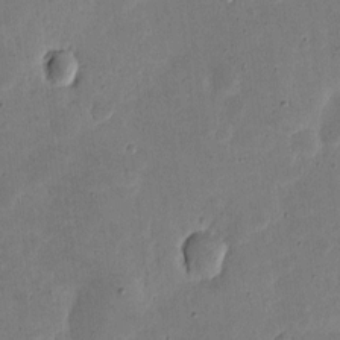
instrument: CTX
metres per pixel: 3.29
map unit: eHh
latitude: 5.2348
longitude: -71.4426
